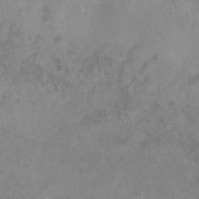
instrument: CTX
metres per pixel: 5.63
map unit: Nhu
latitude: -25.1431
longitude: -56.8757
